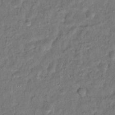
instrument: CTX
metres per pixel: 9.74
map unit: Hto
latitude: 12.2901
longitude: -36.8569
